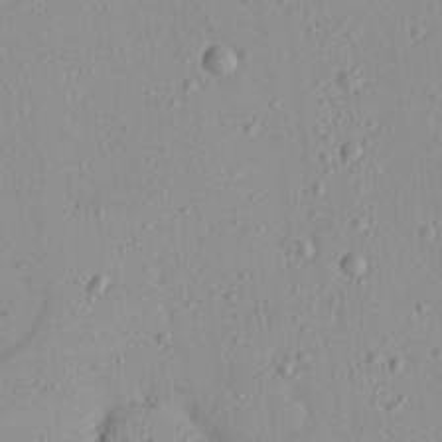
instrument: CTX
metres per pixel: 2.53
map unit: Aa
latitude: 18.8191
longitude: -140.6679
